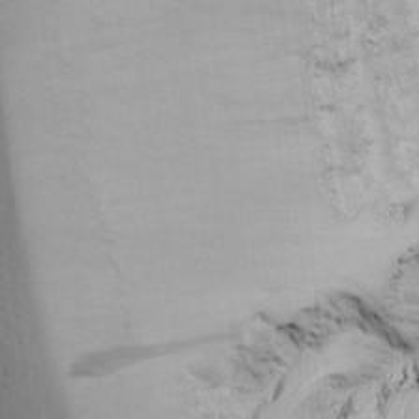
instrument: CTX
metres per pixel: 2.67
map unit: lAa
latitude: -9.5021
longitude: -125.6693
